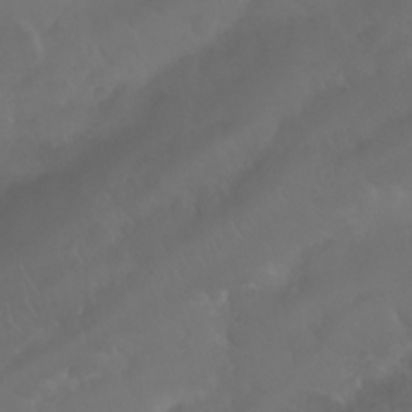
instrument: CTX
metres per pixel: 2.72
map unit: Nhu
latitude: 24.6868
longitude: -62.2145
